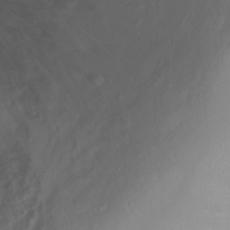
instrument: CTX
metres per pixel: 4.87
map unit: Ht
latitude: 1.8394
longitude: -36.6491
